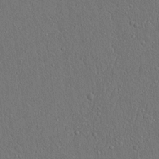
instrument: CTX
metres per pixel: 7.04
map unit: lAvf
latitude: 7.5749
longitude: 167.6911
